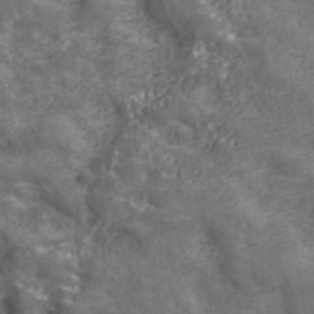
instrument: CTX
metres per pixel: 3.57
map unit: eHh
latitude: 43.1403
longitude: -91.8583
